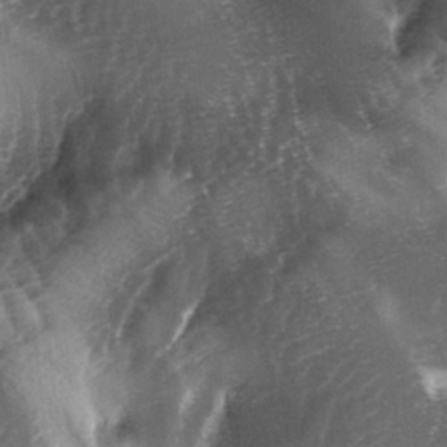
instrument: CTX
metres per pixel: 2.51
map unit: lAa
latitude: -4.6518
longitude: -126.7246
